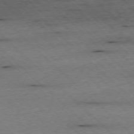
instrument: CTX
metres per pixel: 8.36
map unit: Ap
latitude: -77.2943
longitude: -86.5546
